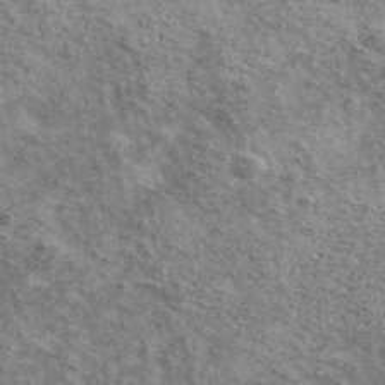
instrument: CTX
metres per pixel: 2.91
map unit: Ave
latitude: 41.5182
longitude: -108.7813
